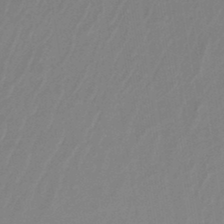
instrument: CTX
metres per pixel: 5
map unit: lHb
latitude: -45.1053
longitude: 56.6896
